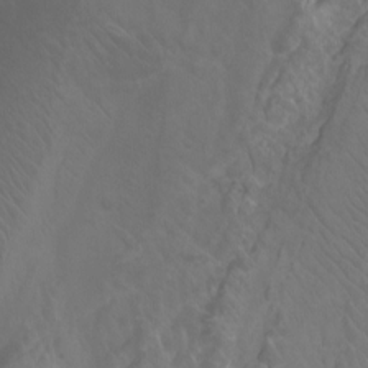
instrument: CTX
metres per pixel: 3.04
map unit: Ht
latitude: -2.6140
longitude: -18.1011
